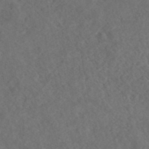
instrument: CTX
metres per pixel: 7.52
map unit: ANa
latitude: 42.2712
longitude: 26.9919
